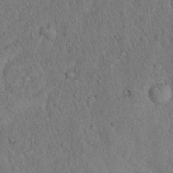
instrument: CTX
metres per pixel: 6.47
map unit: eHh
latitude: 18.6112
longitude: -62.3468
